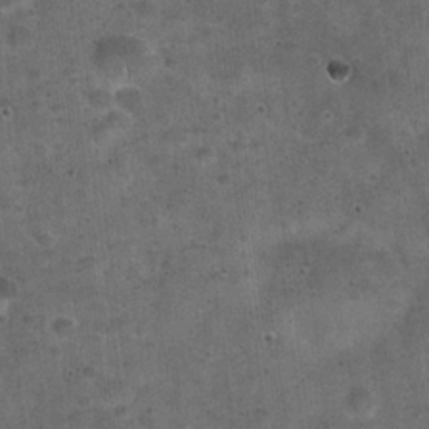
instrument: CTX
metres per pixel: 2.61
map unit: Hto
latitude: 22.4601
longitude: -52.8758
